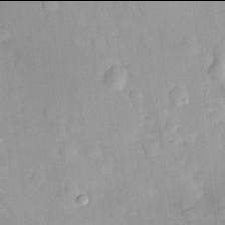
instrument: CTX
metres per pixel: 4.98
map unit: HNhu
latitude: 13.9906
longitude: 12.6896
